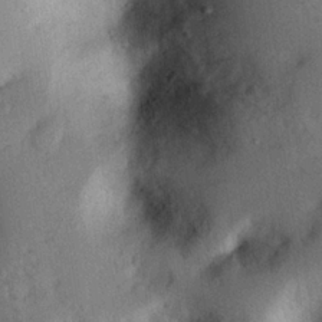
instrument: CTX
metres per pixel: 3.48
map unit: eHh
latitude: 25.6882
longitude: -75.9906
